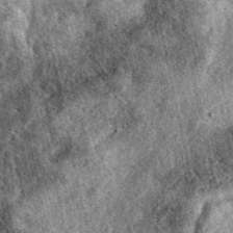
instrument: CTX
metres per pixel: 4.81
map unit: eAb
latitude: 39.3482
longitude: 109.2754
